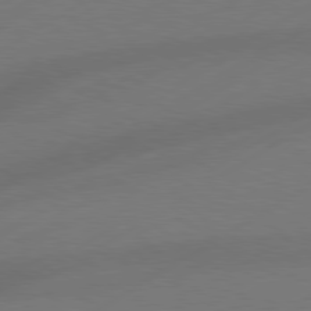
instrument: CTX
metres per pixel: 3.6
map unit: Hpe
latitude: 78.5735
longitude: -127.2915
